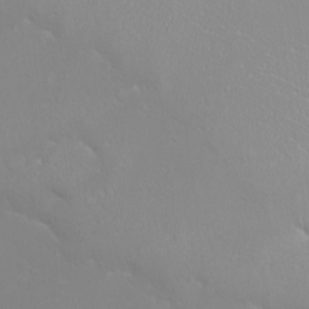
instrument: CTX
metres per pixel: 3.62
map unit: eHh
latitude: -9.2187
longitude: -69.1781
